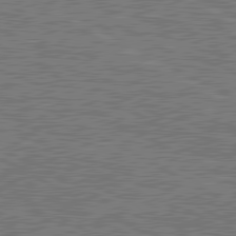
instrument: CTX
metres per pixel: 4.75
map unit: lApd
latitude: 80.8380
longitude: 119.0298
